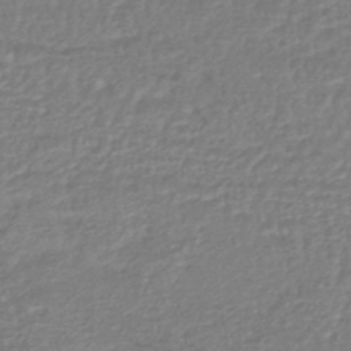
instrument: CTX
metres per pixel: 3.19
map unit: HNhu
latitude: -47.0486
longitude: 96.8786
